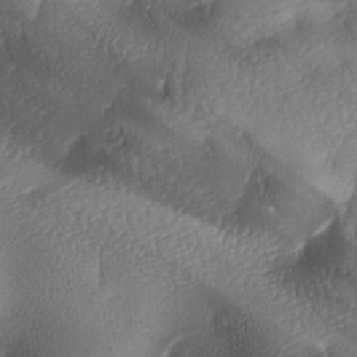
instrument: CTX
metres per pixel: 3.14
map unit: lAa
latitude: -8.2928
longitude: -127.9339
